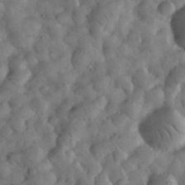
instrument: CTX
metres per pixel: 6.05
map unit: eHh
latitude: 32.9136
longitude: -69.2915
